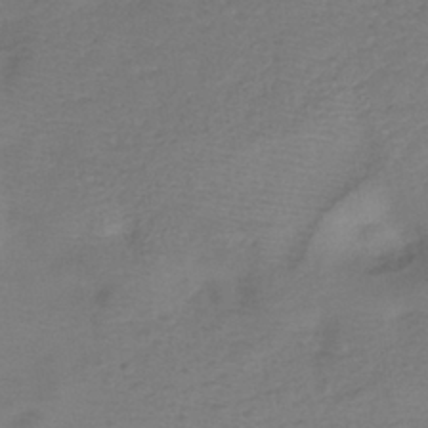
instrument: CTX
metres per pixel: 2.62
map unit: eHh
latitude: -39.6344
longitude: -28.8002
